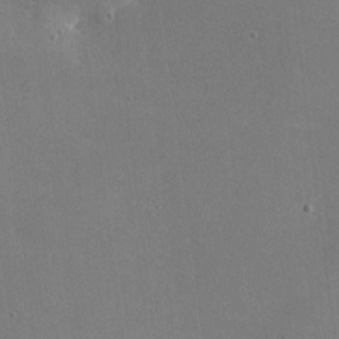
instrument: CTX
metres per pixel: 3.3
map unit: lHvf
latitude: -9.5966
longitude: -100.3089
